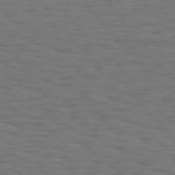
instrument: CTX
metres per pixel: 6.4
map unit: Hpe
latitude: 74.8569
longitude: -134.2333
